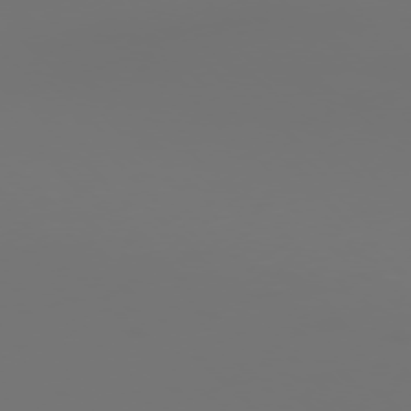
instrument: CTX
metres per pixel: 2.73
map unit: Ap
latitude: -77.2376
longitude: -62.5357
